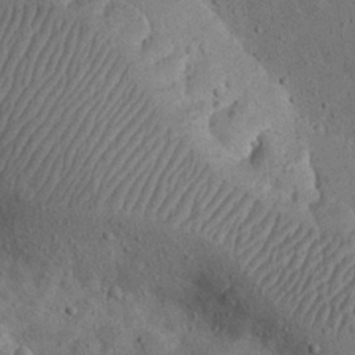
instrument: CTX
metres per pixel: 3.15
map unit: eHh
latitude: 24.2522
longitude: -68.4412
